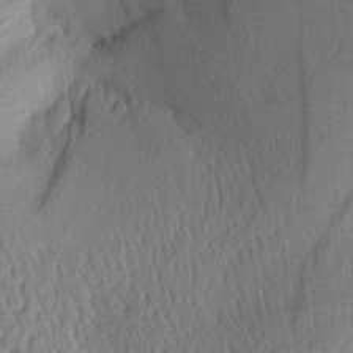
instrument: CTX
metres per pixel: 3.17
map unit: Aa
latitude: 29.8394
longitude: -136.0822
